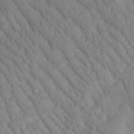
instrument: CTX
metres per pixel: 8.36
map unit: Htu
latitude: -1.0109
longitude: 173.8044
